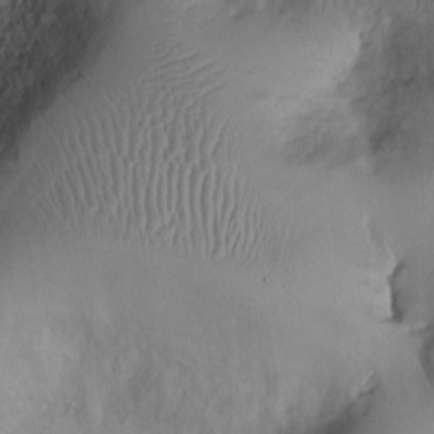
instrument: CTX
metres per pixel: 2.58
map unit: Ht
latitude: 1.0458
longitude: -13.9528
